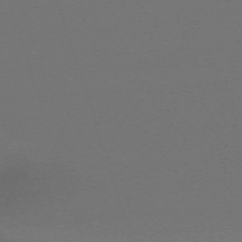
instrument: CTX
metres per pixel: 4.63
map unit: eHh
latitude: -63.7288
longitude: 52.9541
